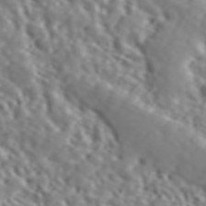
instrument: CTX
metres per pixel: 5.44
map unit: ANa
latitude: 46.1578
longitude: 48.8408
